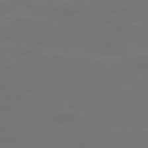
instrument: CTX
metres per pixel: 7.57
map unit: Ap
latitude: -78.5007
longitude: -94.5546
